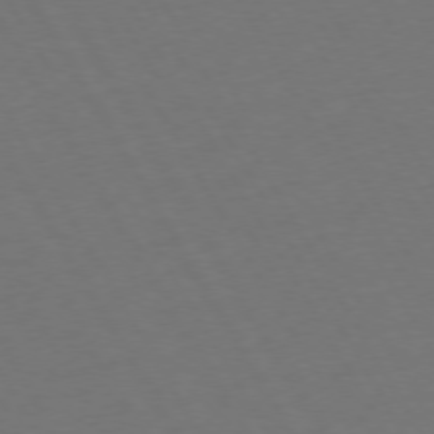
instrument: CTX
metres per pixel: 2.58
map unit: Hpe
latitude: 73.2348
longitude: -127.4993
